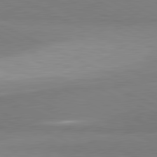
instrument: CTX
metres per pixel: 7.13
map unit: lApd
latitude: 81.4237
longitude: 156.3684
